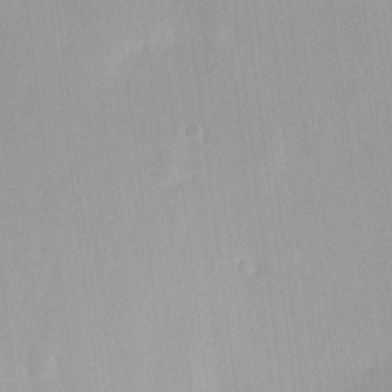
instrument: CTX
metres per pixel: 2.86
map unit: HNhu
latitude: 14.2145
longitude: 12.6141
